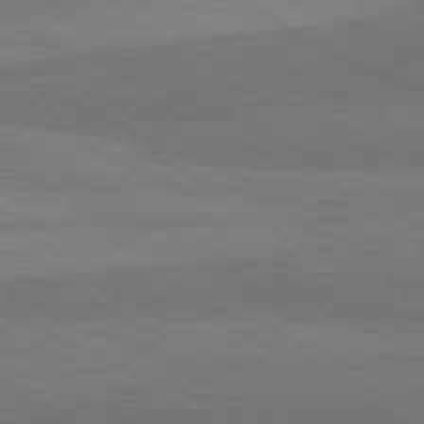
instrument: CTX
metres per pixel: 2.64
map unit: lApd
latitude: 82.5734
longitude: 158.4062
